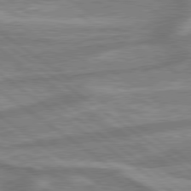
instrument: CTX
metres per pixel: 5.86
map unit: lApd
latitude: 79.5182
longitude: -170.9703
